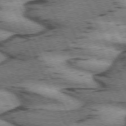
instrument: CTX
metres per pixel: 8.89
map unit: lApd
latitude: 71.9339
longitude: -54.4601
